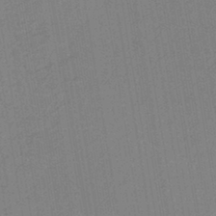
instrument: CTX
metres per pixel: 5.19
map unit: lHb
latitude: -42.1983
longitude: 68.4062
